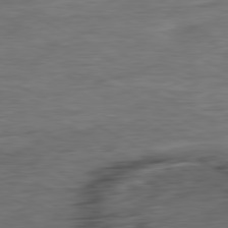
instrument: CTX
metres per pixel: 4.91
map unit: Ap
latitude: -81.3699
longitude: -77.7071
